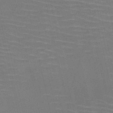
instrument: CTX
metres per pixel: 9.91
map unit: HNb
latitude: -51.0486
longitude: -45.2159
